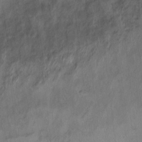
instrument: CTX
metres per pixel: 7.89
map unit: Ht
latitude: 5.2537
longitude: -36.8758
